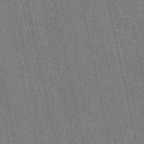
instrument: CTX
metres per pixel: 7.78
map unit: HNb
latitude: -54.0283
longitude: -38.2522
